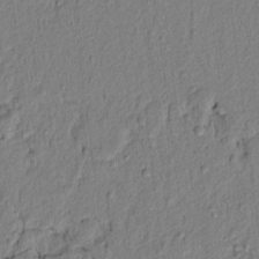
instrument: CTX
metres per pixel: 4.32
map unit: lAvf
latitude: 6.8002
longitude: 166.4251
